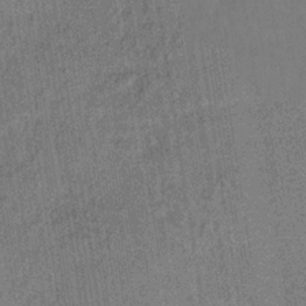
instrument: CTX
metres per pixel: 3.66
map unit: lHb
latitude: -35.3321
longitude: 63.9556
